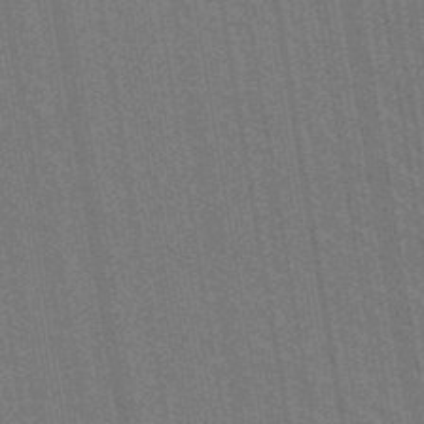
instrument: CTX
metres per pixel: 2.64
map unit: lHb
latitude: -47.8800
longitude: 74.5385
